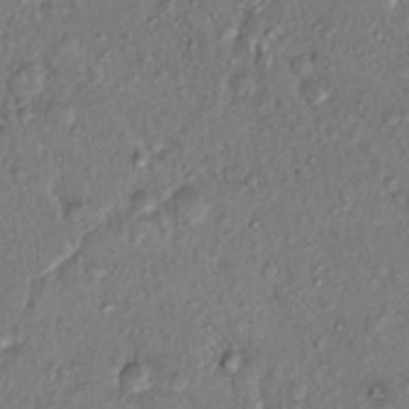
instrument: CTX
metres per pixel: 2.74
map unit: Hto
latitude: 14.9325
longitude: -30.1011
